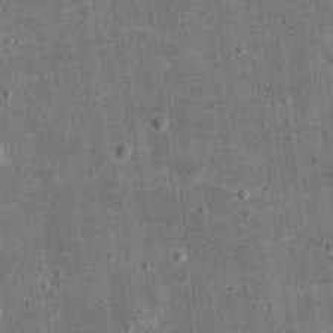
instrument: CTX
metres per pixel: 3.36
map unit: eHh
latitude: 21.0837
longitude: -63.5371
